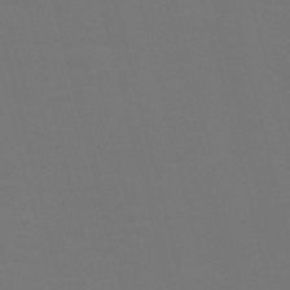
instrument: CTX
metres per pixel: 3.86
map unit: Nve
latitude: -57.3132
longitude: 51.7666
